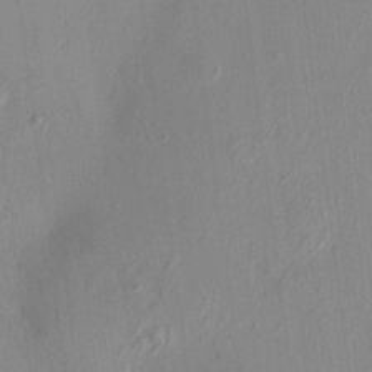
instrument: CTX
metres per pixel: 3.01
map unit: HNhu
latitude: 7.9906
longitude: -3.4993
